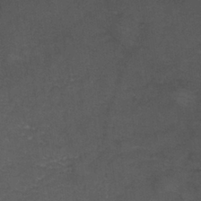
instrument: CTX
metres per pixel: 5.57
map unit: Nhu
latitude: 28.9325
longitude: -50.2333
